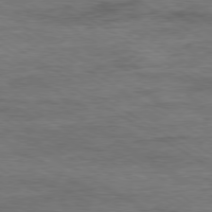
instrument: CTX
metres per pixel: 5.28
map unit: Ap
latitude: -80.0283
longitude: -77.8583
